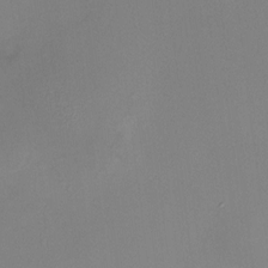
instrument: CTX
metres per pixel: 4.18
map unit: HNhu
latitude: 6.7246
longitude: 8.1228
